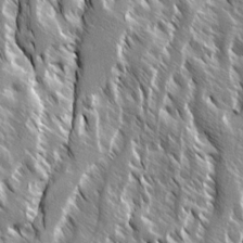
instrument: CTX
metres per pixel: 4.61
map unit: Ave
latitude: 14.9703
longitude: -133.5749
